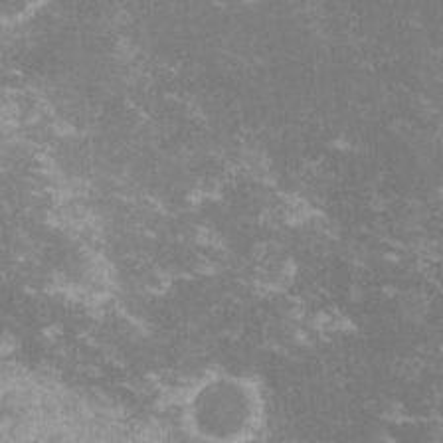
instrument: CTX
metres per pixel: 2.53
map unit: lHvf
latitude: -14.5196
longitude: -101.0459
